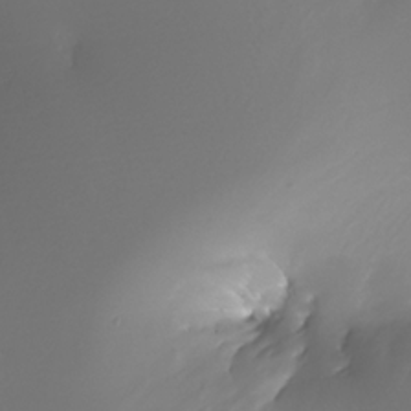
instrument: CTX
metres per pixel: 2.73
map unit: Nhe
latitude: -33.4833
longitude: -116.9325
